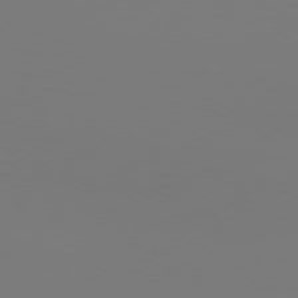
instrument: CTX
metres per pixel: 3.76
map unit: Hpe
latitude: 77.1592
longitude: -130.2334
